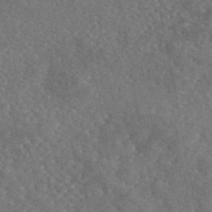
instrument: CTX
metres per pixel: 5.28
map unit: eAb
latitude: 45.9528
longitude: 113.1809
